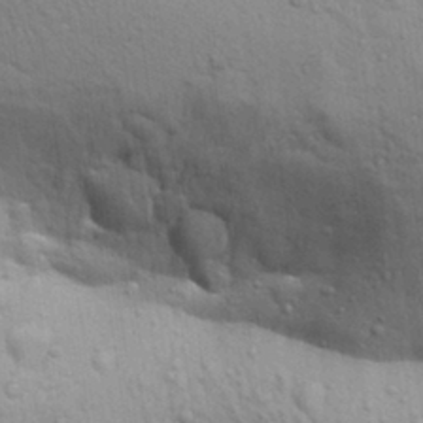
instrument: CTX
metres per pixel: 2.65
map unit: Aa
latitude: 30.3657
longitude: -147.6505
